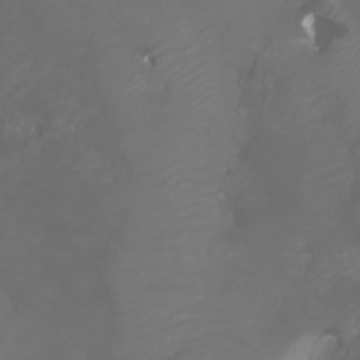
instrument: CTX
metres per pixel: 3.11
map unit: Htu
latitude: -6.0661
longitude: -72.4412
